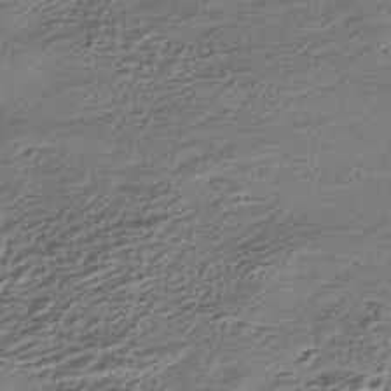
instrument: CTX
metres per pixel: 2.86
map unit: HNhu
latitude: -42.2928
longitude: 100.6140
